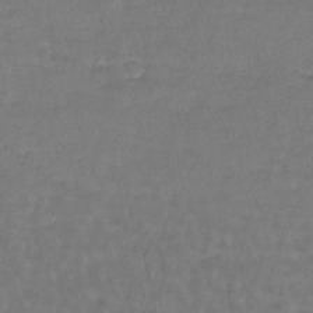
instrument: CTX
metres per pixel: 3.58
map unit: lHb
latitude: -43.5021
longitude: 73.1053
